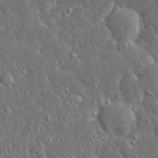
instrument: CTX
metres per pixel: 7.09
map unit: Ave
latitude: 18.1955
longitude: -139.5182
